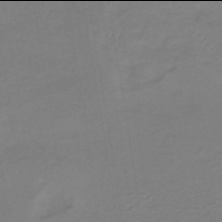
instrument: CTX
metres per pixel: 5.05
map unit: lHb
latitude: -42.0094
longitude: 64.1228
